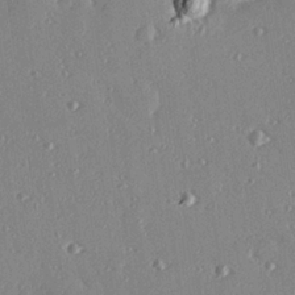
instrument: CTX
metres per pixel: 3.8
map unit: Hve
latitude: 26.3467
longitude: -93.2348
